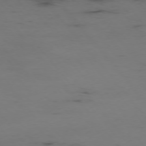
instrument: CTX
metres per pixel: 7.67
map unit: Hpe
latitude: -76.0661
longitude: -17.5371
